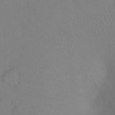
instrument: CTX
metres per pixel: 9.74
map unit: Ht
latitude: -4.4629
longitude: -27.7261
